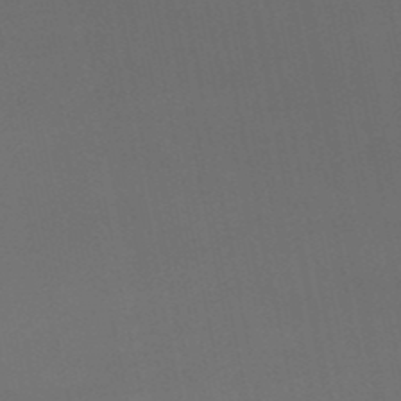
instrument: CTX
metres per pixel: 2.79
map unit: eHb
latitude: -50.9542
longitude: 69.5777
